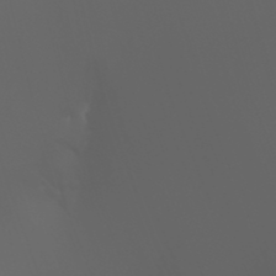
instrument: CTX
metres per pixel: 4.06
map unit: HNhu
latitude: 6.0633
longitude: 14.1228
